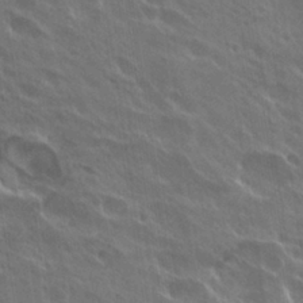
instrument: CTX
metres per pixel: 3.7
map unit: Hto
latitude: 27.7450
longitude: -41.0080
